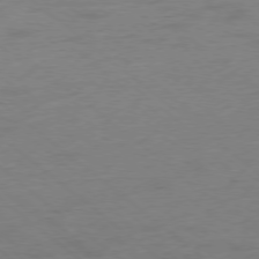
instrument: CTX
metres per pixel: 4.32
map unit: Ap
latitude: -78.2739
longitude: -56.2333
